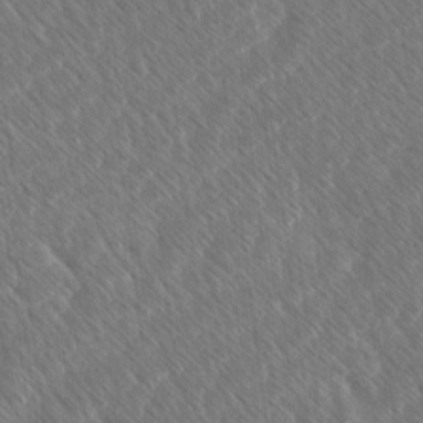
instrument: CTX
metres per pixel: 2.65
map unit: Ave
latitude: 8.3090
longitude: -106.4034
